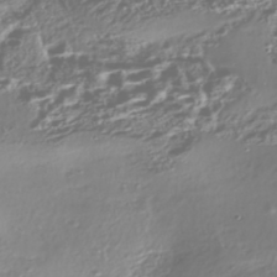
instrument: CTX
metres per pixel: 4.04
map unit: Nhe
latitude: -45.1998
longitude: 151.7100
